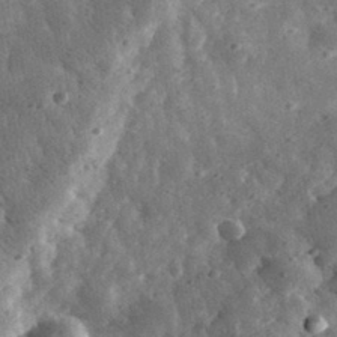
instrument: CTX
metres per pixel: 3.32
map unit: eHh
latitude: 33.4049
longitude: -79.3293
